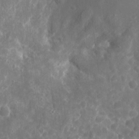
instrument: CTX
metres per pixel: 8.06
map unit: eHh
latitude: 9.0648
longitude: -71.9339
